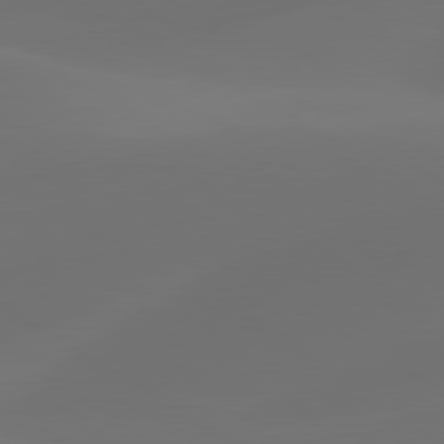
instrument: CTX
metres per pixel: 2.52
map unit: lApd
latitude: 80.5546
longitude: -84.8758
